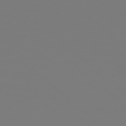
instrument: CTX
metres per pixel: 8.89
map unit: Hpe
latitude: 78.2712
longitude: -135.4615
